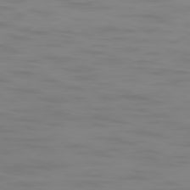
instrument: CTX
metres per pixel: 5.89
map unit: Ap
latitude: -79.1998
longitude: -95.0648
